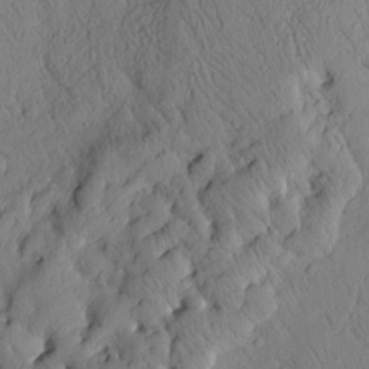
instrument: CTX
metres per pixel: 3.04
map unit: Htu
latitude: 2.6112
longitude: 177.6722
